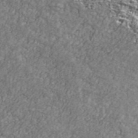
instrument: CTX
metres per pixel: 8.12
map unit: Ave
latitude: 41.7827
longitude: -111.0270
